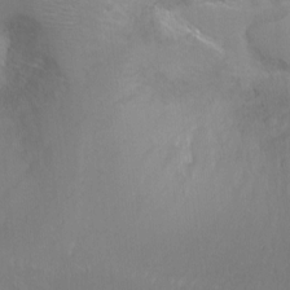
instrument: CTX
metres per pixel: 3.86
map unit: Ht
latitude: -14.9542
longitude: -40.7435
